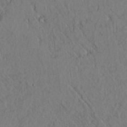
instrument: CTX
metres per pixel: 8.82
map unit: lAvf
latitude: 6.6490
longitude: 158.9163
